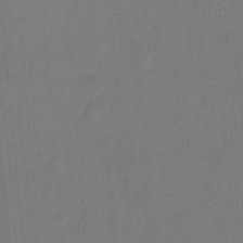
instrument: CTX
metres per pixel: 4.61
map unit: Hto
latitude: 4.8380
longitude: -31.2348
